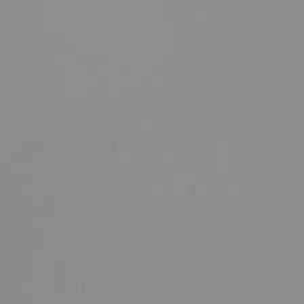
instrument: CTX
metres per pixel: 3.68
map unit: eHh
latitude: -5.9367
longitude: -86.9702
